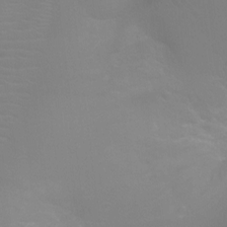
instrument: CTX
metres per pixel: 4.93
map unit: Ht
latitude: -3.9367
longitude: -25.3292
